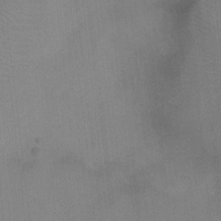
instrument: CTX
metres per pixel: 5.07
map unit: Ht
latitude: -4.6329
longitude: -17.1403
